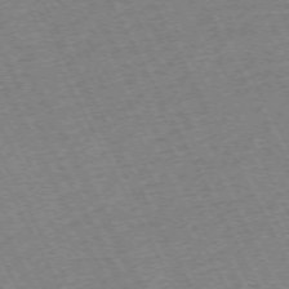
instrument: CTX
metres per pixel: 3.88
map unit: Hpe
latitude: -72.0283
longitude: 10.6330
